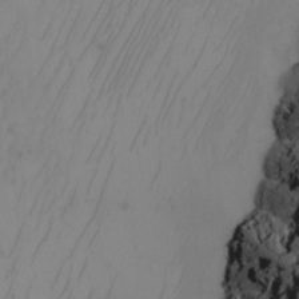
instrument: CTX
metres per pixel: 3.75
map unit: Nhu
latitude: -7.8422
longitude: -90.7435
